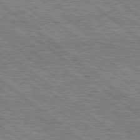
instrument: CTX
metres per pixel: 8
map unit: Hpe
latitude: 78.3090
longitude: -120.9325
